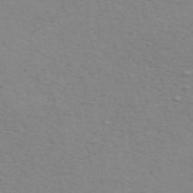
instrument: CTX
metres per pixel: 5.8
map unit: ANa
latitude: 51.1592
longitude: -70.5735
